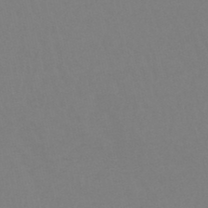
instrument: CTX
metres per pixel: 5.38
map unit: lHb
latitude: -45.4454
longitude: 67.3132
